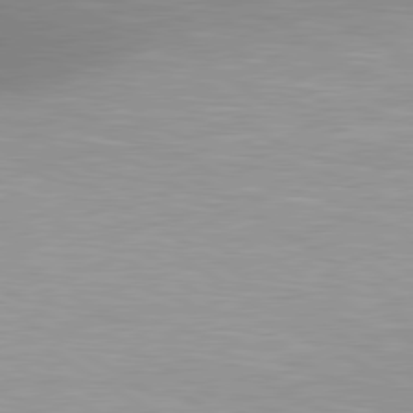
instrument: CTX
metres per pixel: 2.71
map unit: lApd
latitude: 80.2145
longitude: 156.5385
